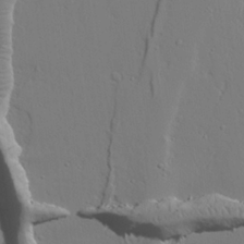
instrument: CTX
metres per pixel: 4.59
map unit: lAvf
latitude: 23.5938
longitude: -109.6505
